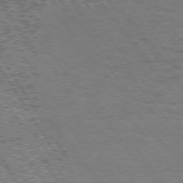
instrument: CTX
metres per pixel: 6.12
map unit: Hpe
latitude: 74.6868
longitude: -152.9892
